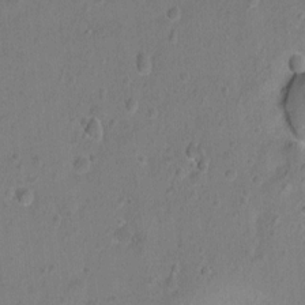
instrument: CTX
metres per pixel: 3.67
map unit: Hto
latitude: -6.7652
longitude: -35.5371
